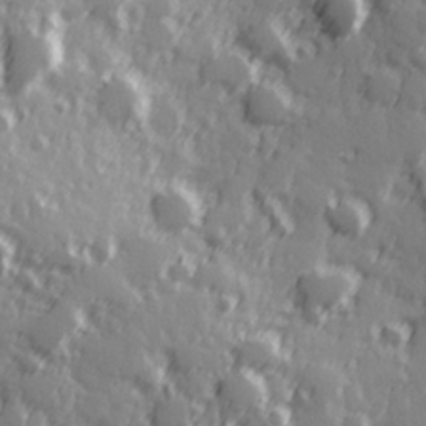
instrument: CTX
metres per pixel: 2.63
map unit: Hve
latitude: 25.9339
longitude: 146.8408
